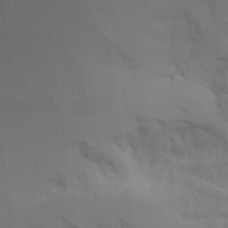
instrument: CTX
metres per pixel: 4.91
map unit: Aa
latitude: 25.9528
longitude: -131.3671
